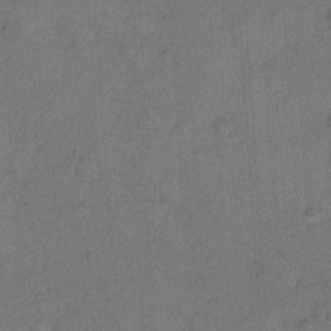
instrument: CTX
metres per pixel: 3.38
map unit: Hto
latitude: 8.2901
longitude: -61.7071
